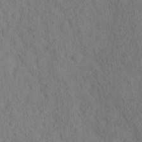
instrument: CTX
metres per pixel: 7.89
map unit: eHh
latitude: -1.9556
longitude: 18.5763
